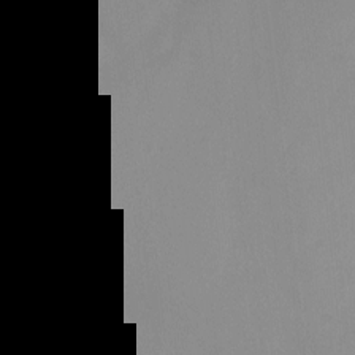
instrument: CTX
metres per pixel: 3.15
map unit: Ht
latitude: 2.3278
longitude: -25.3292
